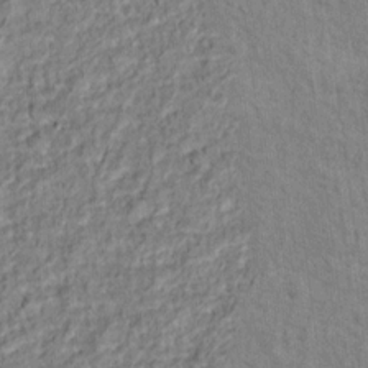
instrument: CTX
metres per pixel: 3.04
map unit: Hto
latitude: 13.3293
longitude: -38.1578
